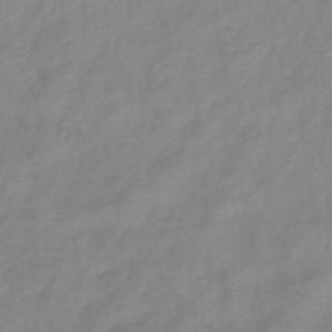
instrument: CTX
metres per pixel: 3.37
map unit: eHb
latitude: -40.2172
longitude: 80.7463
